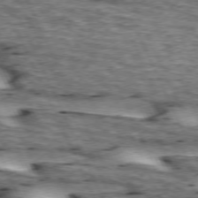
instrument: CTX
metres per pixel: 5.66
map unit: lApd
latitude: 73.5560
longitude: -54.3089
